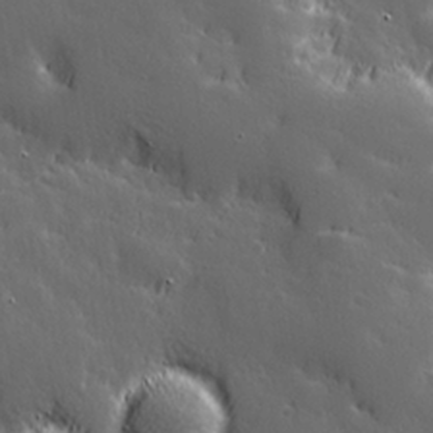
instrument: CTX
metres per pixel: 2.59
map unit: Hve
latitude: 26.9325
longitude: 144.5385
